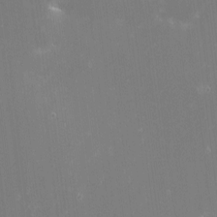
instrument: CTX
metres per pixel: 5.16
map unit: eHh
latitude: -3.0108
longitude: -86.1011
